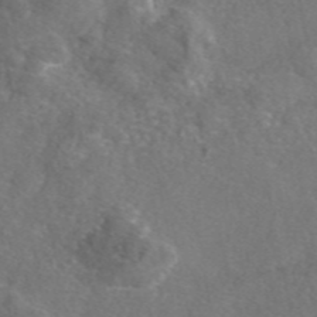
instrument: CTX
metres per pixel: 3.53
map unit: eAb
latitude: 47.1970
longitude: 110.5195
